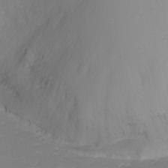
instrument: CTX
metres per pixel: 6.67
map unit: Nhu
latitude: -9.0864
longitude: -80.8947
